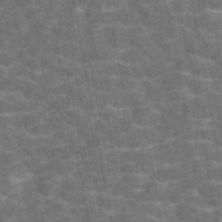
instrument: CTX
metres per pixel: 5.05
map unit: eAb
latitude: 47.5371
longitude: 105.6910
